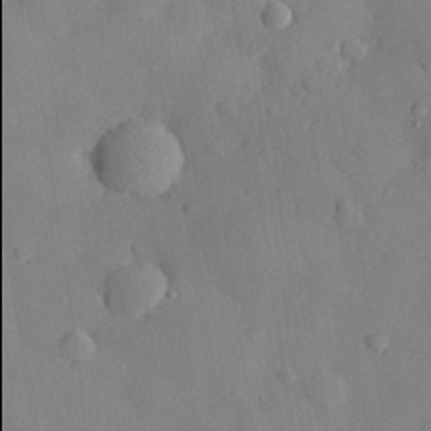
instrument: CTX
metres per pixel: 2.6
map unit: eHh
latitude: 28.6868
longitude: -77.9906
